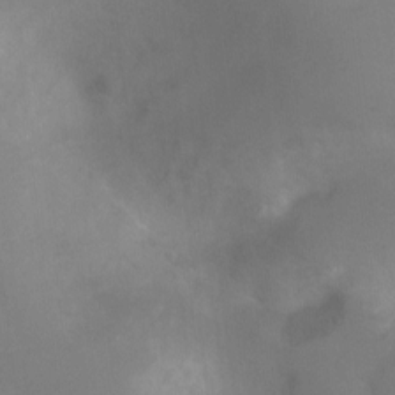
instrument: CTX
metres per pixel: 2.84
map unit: Nhu
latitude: -11.7100
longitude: -40.9702
